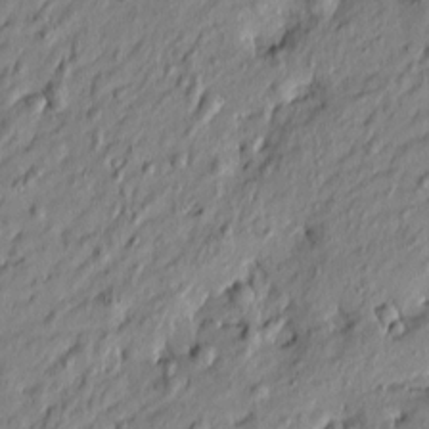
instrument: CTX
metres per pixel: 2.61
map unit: Htu
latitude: -6.8219
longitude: 177.9367
